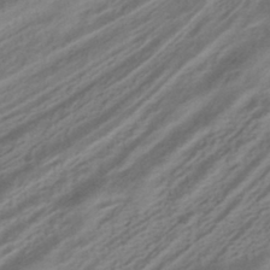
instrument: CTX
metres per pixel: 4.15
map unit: HNhu
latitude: -41.8044
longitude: 105.5777
